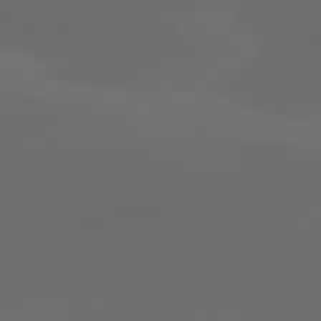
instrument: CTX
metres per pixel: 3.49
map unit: lApd
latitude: 80.1011
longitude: -91.2159
